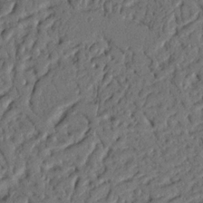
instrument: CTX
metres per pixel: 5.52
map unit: Nhu
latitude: 19.9906
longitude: -77.7260
